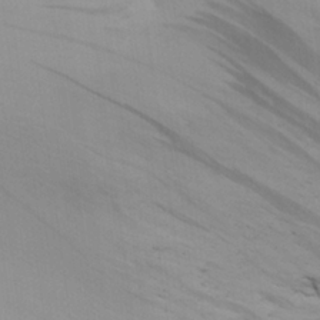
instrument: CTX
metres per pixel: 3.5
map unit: Aa
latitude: 25.6127
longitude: -131.9340
